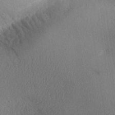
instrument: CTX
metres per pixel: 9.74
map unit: Aa
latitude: 32.4979
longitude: -141.0647
